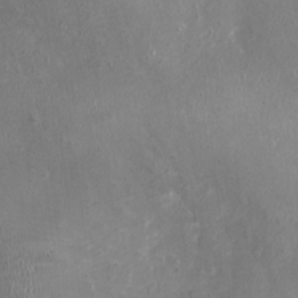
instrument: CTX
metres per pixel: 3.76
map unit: Nhu
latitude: -0.7086
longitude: -15.4616
